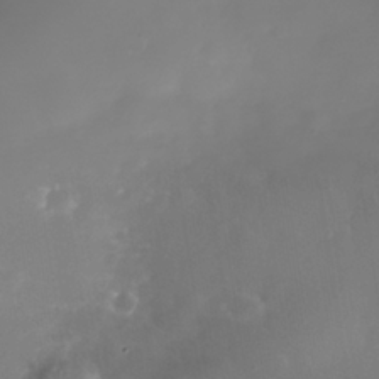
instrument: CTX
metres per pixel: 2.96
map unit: Nhe
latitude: -37.1431
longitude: -113.6505
